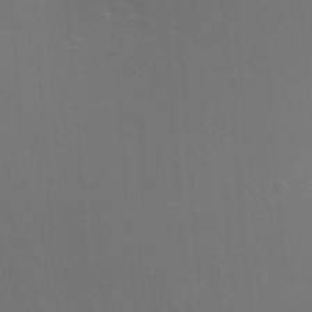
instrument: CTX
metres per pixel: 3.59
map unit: HNhu
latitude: 6.0255
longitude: 13.9556
